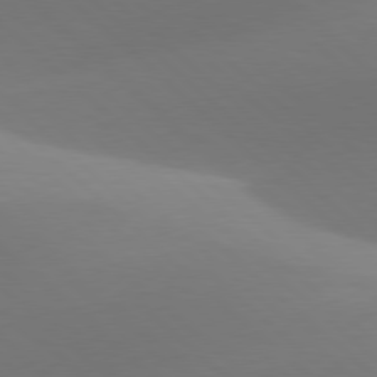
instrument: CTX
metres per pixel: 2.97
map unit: lApd
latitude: 78.0822
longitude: -50.5167
